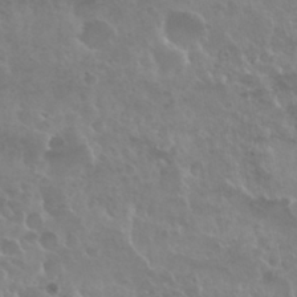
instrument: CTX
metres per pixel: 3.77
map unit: Nhu
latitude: 29.4804
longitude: -55.1970
